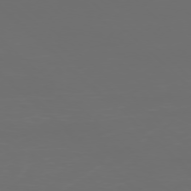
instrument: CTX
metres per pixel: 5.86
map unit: Ap
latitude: -76.9920
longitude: -81.7261
